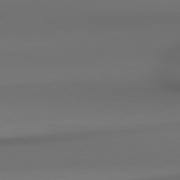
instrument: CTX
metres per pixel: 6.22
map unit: lApd
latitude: 78.9325
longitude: -165.1970
